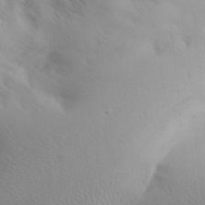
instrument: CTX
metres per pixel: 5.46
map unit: Aa
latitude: 32.6868
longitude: -141.9339
